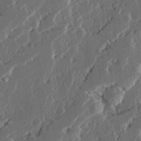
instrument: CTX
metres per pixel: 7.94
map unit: Ave
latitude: 14.8947
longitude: -137.4238
